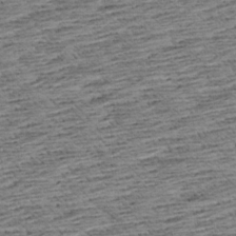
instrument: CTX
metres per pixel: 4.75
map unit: Aa
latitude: 8.2145
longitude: -138.6490
